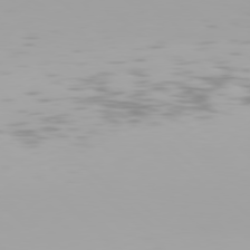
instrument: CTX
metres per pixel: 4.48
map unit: Hpe
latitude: 77.4615
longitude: -137.3104
